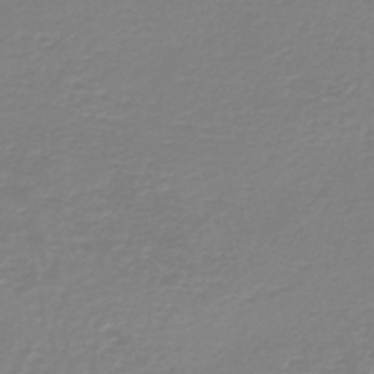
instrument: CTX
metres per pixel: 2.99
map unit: HNb
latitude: -45.6155
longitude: 53.8800
